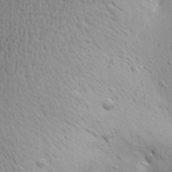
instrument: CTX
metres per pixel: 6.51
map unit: Aa
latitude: 14.8758
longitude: -140.9324
